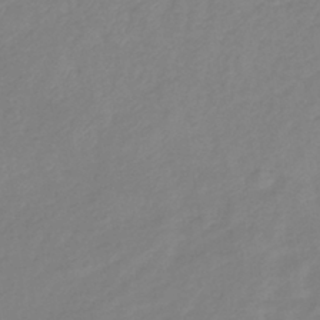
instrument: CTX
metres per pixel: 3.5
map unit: eHb
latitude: -41.1998
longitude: 80.9542
